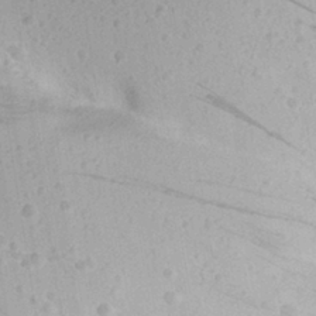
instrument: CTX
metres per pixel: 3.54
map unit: Nhu
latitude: 24.5734
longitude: -72.9136
